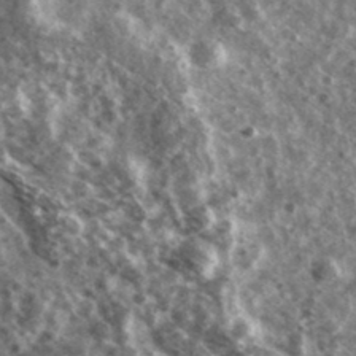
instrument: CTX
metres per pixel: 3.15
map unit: Ave
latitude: 38.4412
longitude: -107.8583
